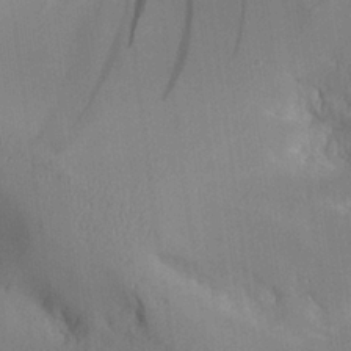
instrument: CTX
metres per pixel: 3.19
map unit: Aa
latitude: 26.2901
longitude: -132.3656
